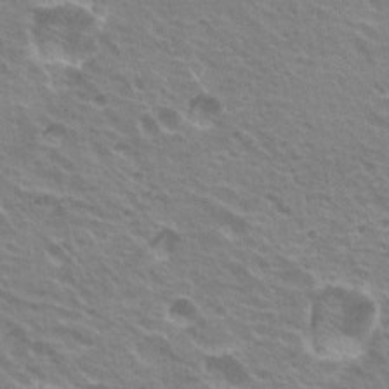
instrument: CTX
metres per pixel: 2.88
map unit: Hto
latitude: 23.3671
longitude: -31.4049
